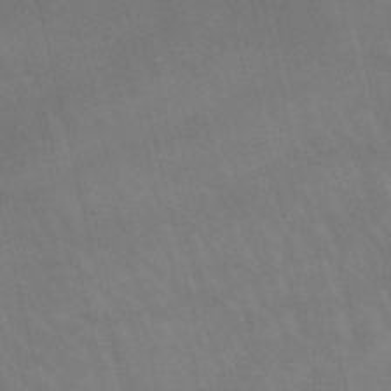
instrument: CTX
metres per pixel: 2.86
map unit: lHb
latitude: -48.4818
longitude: 70.7463
